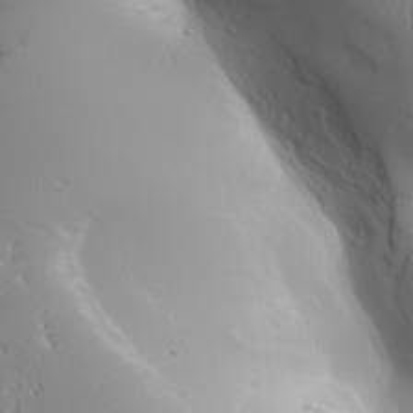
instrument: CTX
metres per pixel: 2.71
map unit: Aa
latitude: 31.5371
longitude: -143.0270
